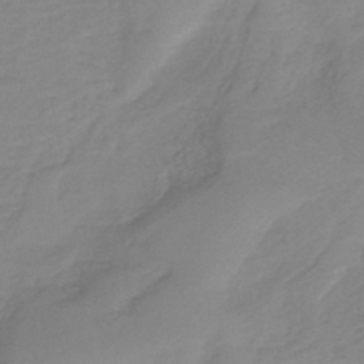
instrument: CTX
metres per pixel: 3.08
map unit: eHh
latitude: -44.2551
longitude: -29.7638
